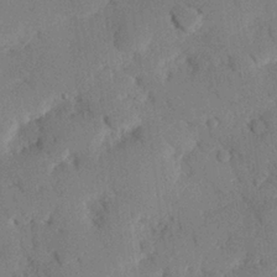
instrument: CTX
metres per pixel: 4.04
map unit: eHh
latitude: 26.2145
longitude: -80.3656
